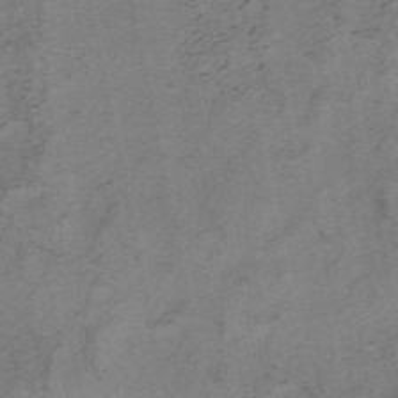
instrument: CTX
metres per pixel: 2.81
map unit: HNhu
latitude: -40.9164
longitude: 104.2172
